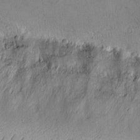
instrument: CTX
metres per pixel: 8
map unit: eHh
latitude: -9.3510
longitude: -67.1592
